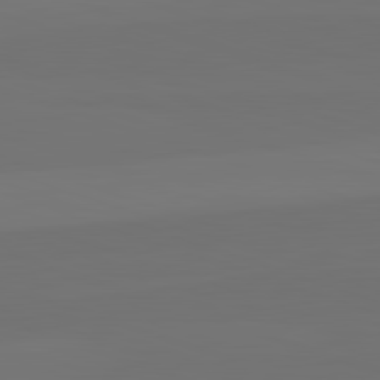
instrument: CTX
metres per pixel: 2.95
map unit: lApd
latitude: 82.5356
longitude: 144.4629
